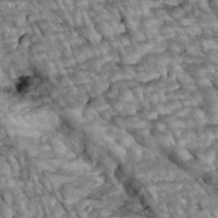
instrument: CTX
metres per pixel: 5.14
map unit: Htu
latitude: 2.2900
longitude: 143.6532
